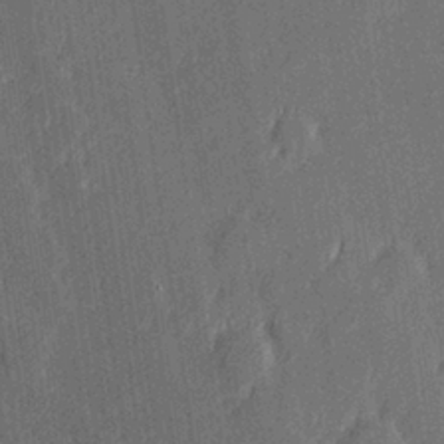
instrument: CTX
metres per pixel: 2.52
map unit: Hve
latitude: 26.7435
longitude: 144.3873
